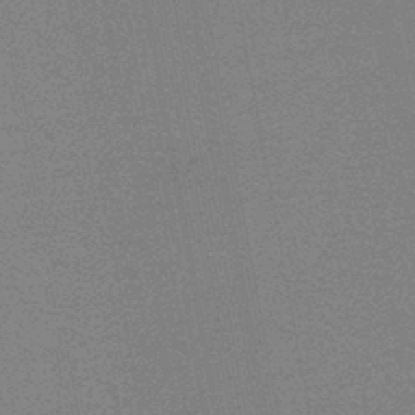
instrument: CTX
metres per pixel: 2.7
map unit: HNb
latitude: -45.4454
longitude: -39.8961
